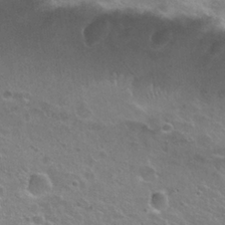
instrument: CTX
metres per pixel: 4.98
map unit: Nhu
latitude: 26.2334
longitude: -50.3278
